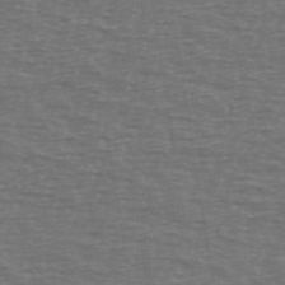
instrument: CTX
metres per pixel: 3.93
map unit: Ave
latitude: 39.3671
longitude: -113.1025
